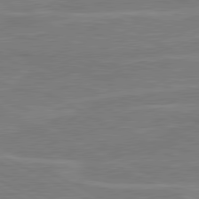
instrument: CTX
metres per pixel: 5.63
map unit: lApd
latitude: 80.6868
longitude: 121.1620
